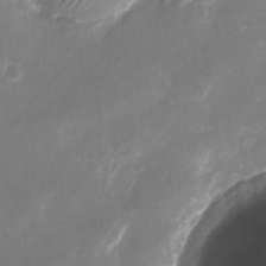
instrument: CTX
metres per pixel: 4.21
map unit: Nhu
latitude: -25.5021
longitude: -71.0458
